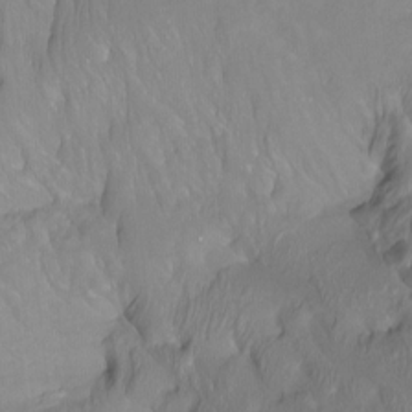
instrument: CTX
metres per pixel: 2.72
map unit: Ht
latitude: -13.8422
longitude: -44.0822
